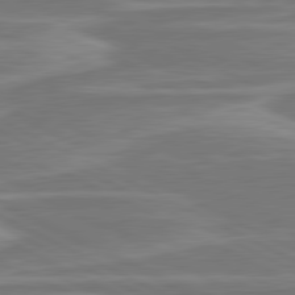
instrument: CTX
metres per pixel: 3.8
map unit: lApd
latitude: 80.9514
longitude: -174.6113
